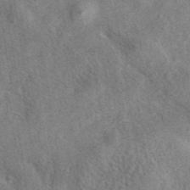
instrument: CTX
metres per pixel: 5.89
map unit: eAb
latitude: 41.0269
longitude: 107.8234
